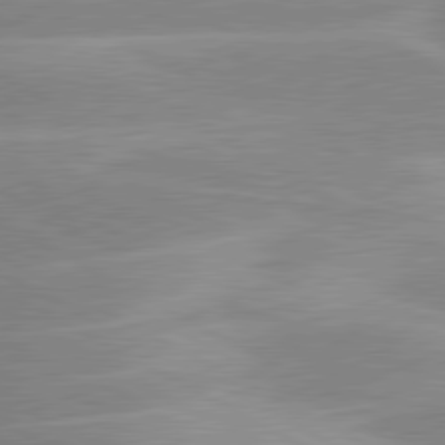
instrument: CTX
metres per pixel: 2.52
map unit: lApd
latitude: 80.4601
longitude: -124.6112
